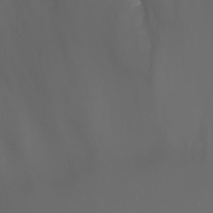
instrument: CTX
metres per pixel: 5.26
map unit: Nhu
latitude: -5.8989
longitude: -88.8380
